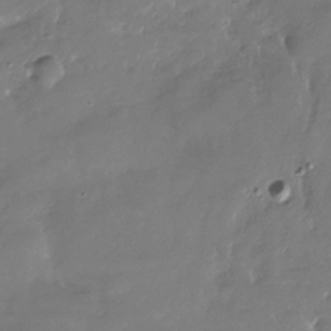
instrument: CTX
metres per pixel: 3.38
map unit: Nhu
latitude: -29.1431
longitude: -79.6505
